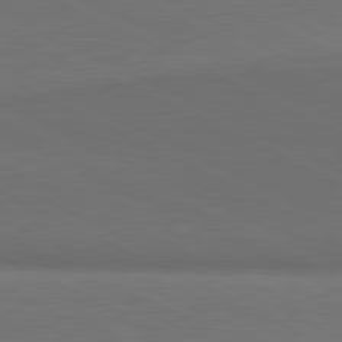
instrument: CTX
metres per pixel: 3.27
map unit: lApd
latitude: 81.4237
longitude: 154.3873
